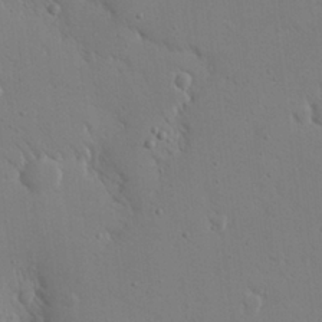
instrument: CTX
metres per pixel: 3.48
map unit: eHh
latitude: 20.3279
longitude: -71.1214
